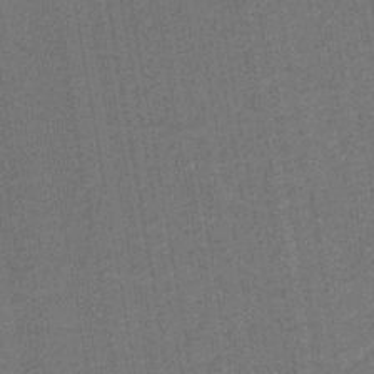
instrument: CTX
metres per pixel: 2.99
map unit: lHb
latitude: -37.5966
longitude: 57.2376
